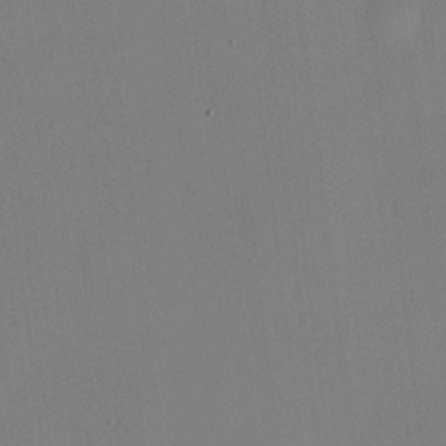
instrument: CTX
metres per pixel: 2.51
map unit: HNhu
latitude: 13.8583
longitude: 13.6344
